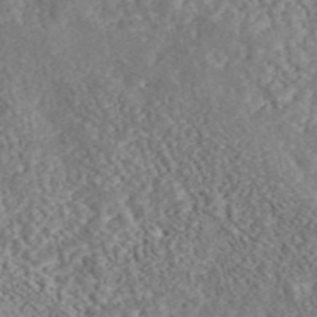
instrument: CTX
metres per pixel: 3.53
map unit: ANa
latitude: 46.8947
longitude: 50.4440
